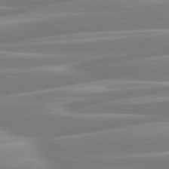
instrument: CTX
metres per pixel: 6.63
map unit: lApd
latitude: 80.5735
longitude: -128.6679
